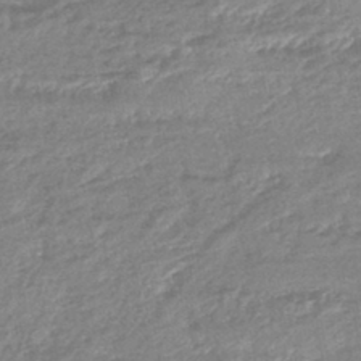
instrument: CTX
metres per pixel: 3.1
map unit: lHb
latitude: -42.5573
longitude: 73.4076
